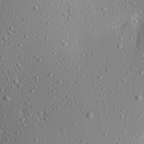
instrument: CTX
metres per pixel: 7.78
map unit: Aa
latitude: 22.3089
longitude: -143.9150
